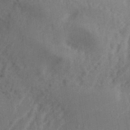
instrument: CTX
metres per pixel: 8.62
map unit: eHh
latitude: 34.6490
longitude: -133.4615
